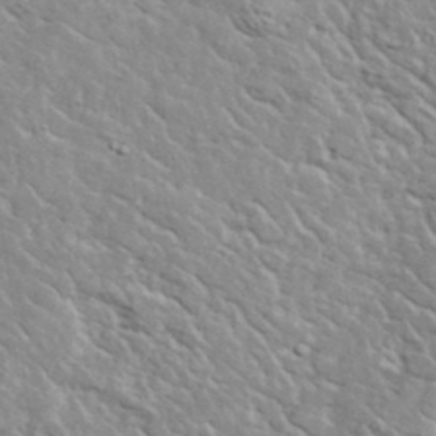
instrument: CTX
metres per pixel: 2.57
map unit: lHvf
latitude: 37.5182
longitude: -90.2145
